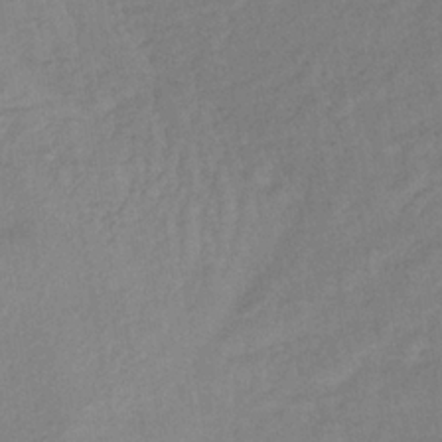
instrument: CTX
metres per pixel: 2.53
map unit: lHb
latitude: -34.2173
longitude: 65.3132
